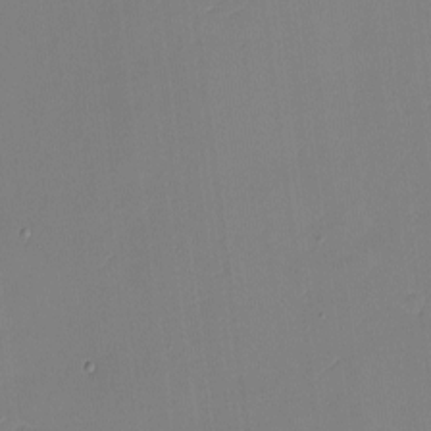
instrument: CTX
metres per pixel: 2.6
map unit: Nhu
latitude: -9.0864
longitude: -85.0459
